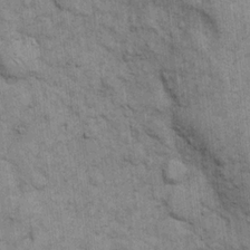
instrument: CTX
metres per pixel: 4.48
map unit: eHh
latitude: 15.3482
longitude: -65.4993
